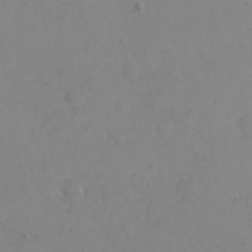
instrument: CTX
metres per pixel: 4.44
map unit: eHh
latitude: 24.0822
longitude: -64.9325
